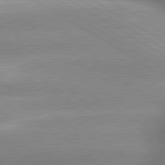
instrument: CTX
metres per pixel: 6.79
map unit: lApd
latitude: 79.9906
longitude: -144.1767
